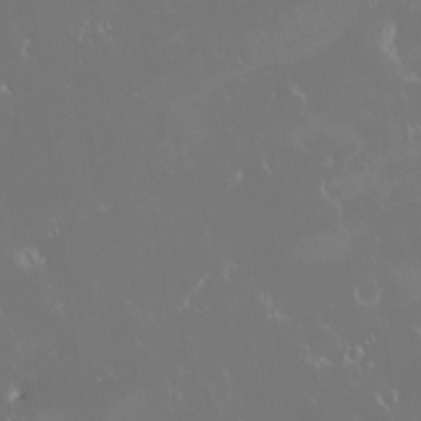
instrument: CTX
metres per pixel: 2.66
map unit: eHh
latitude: -2.0661
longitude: 20.0472
